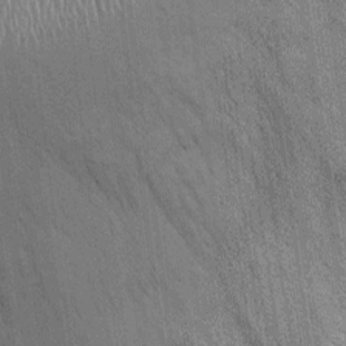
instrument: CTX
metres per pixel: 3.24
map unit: Ht
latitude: -3.3320
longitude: -13.1403
